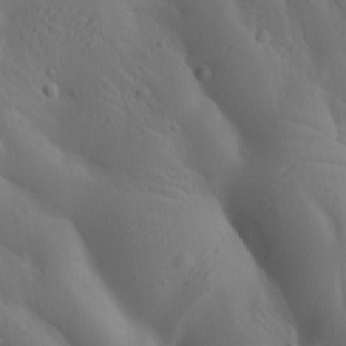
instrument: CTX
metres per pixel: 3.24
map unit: Aa
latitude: 23.1592
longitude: -137.1026
